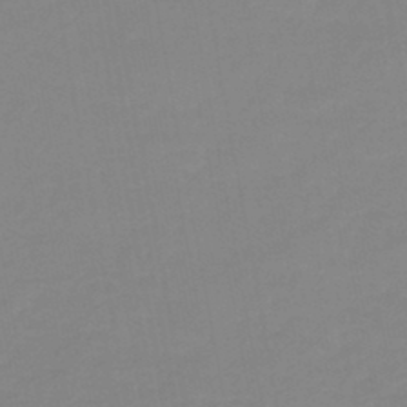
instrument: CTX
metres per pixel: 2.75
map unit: lHb
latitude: -44.5952
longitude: 56.4062
